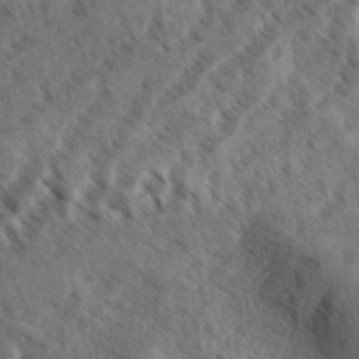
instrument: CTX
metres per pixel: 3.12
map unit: eHh
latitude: 36.8002
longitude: -138.5546
